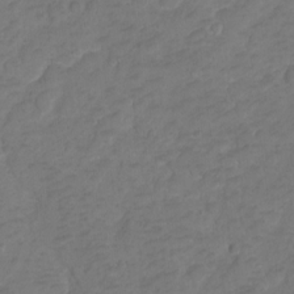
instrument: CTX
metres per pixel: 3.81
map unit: Hto
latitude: 4.1389
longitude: -33.1970
